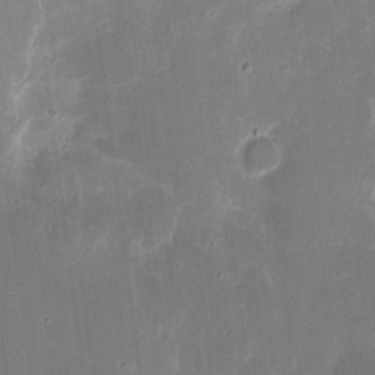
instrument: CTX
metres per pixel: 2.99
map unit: eHh
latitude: 9.1403
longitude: -71.2348
